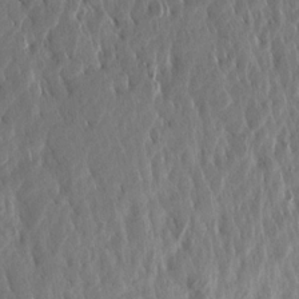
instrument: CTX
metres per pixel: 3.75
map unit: Aa
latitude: 15.6883
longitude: -142.6680
